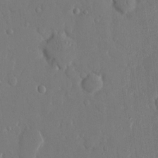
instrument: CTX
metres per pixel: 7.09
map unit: eHh
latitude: 14.5924
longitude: -69.6316
